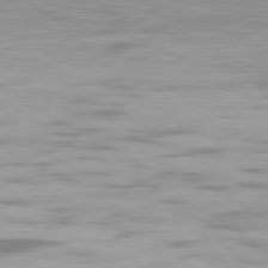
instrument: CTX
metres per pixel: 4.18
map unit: Ap
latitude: -80.3307
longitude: -60.1766
